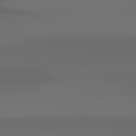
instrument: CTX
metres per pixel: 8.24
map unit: Hpe
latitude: 76.8191
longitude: -133.6127
